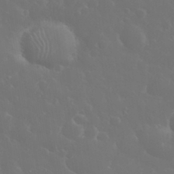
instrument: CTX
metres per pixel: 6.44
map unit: eHh
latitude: 33.5560
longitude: -60.5734
